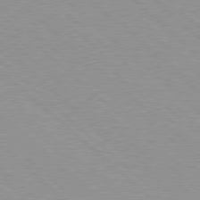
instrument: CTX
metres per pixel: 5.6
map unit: Hpe
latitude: 77.8583
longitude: -154.1200
